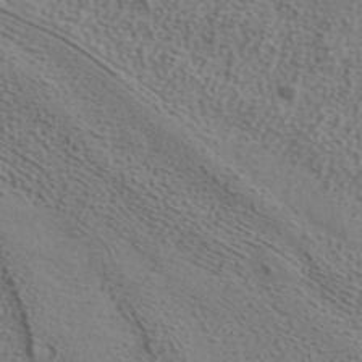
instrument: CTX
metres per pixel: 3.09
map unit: ANa
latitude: 42.0255
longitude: 26.7463
